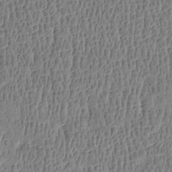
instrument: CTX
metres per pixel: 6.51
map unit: Htu
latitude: -4.1416
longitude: 175.7099
